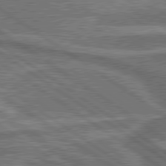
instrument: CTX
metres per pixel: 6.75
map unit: lApd
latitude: 79.9528
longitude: 173.7100
